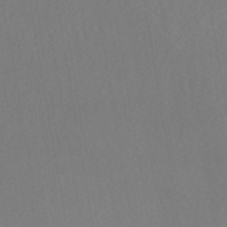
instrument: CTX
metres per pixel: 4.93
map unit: HNhu
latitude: -43.8989
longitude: 94.5573
